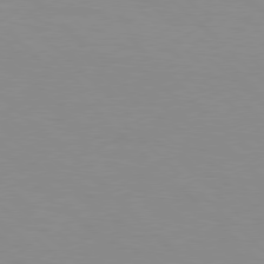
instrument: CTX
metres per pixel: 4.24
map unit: Hpe
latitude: 77.4615
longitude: -160.8947
